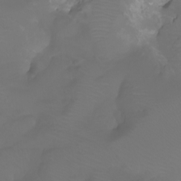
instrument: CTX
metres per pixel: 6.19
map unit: Aa
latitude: -6.8786
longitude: -71.9528
